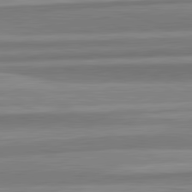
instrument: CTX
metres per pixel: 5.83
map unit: lApd
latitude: 82.6679
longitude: 178.4818
